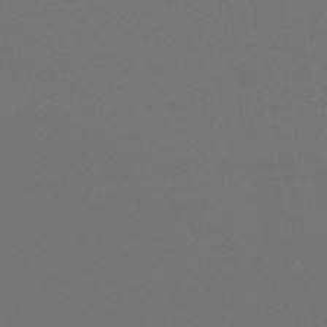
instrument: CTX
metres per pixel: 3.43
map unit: lHb
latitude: -46.4062
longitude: 67.1809
